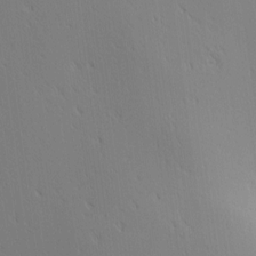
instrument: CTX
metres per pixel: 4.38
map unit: Ave
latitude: 1.9150
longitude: -115.3670
